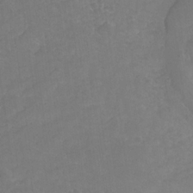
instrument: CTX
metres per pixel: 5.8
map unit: HNhu
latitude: -28.1984
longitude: 75.4266
